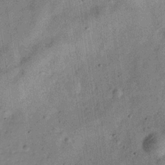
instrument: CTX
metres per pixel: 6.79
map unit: Hve
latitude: -31.4643
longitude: 91.7856
